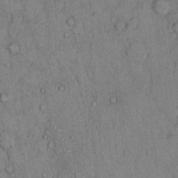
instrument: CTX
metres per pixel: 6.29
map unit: Hto
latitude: 9.6505
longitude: -59.4615
